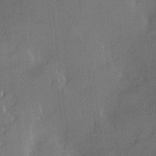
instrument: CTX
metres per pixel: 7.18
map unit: Hve
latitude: 18.0822
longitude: 150.4629
